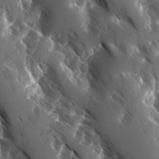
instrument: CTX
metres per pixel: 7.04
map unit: Ave
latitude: -10.7085
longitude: -118.8380
